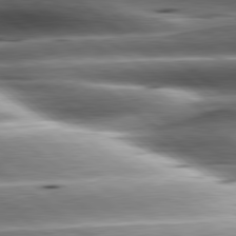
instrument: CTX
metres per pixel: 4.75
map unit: lApd
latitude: 80.5924
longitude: -143.6127
